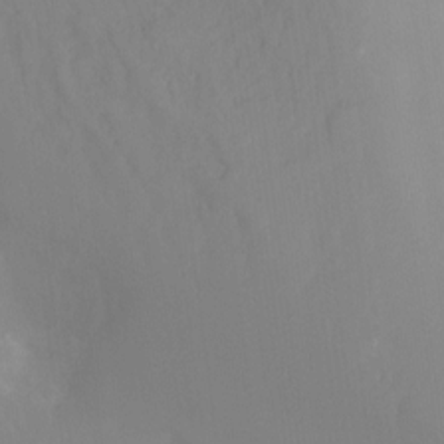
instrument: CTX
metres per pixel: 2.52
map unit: Hto
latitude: -8.3495
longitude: -47.6505
